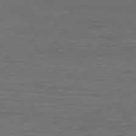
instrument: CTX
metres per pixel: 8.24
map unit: Ap
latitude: -76.5952
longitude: -77.2726
